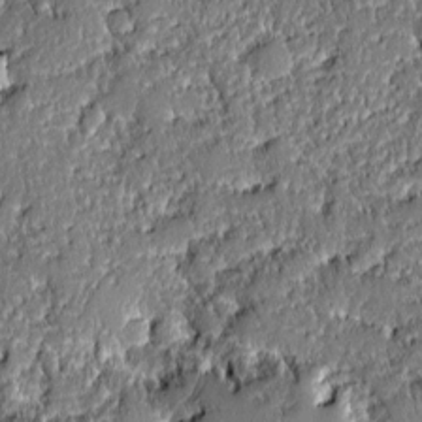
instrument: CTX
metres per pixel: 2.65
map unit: Ave
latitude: -8.9919
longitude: -116.2523
